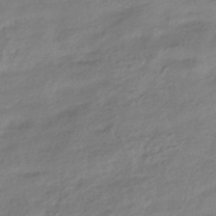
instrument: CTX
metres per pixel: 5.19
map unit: HNhu
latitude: -41.3698
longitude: 94.1794
